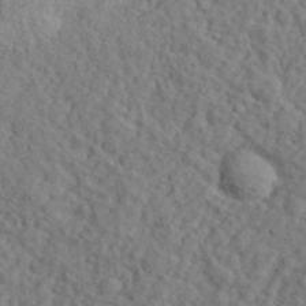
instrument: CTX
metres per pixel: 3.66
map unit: eHh
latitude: 35.6316
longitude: -78.4223
